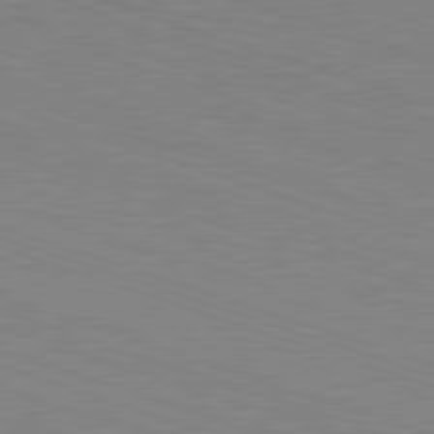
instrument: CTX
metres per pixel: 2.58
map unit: Hpe
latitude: -82.5763
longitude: 6.3873
